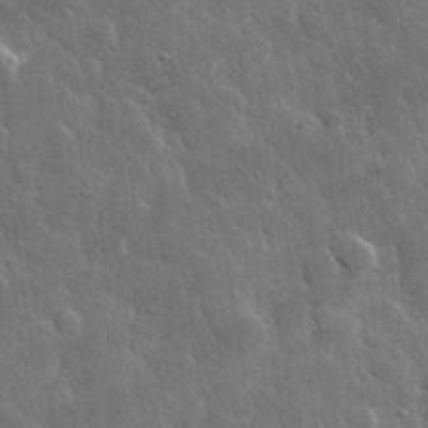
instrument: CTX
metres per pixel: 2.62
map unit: lHvf
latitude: 33.4237
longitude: -86.9136
